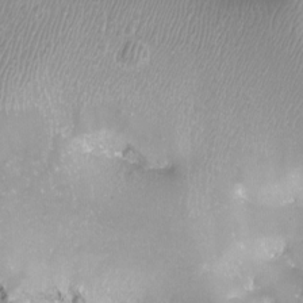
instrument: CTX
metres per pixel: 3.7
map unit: Nhu
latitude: -12.2362
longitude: -68.1578
